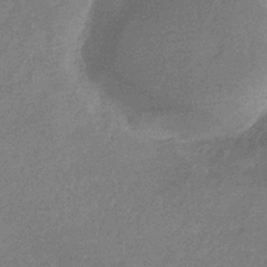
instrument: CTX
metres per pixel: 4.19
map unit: lHb
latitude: -32.6330
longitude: 69.3320
